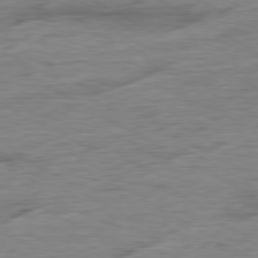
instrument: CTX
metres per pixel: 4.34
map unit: Ap
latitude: -79.9178
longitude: -83.9906
